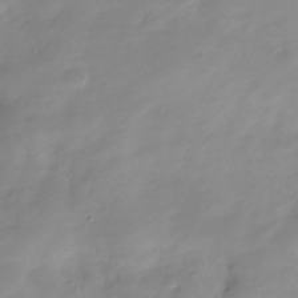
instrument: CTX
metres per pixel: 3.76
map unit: Hve
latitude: -32.0094
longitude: 90.2362
